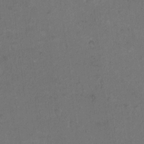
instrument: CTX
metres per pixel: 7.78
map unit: Hto
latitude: 10.0822
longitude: -60.1766
